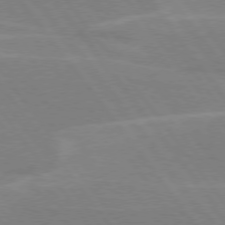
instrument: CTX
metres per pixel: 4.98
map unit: lApd
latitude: 75.0270
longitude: -67.4237
